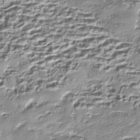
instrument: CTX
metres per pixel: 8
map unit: Nhe
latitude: -45.2754
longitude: 152.1228
